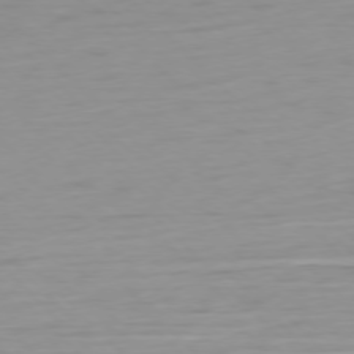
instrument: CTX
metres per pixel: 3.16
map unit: Ap
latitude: -77.1431
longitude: -78.7247
